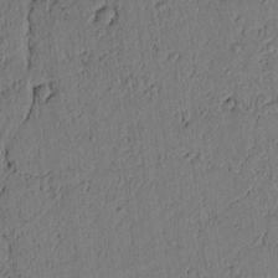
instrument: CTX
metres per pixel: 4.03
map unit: lAvf
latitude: 5.6316
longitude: 163.9745
